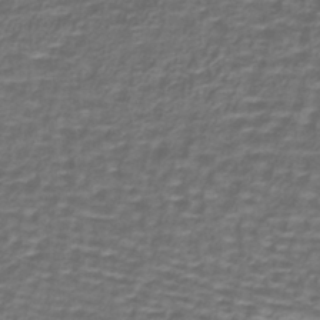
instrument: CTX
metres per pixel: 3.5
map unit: lHb
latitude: -39.6533
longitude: 58.7274
